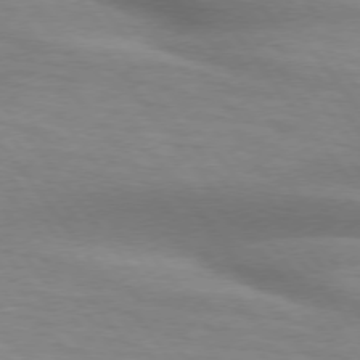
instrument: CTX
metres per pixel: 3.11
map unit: lApd
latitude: 74.8380
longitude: -50.0633
